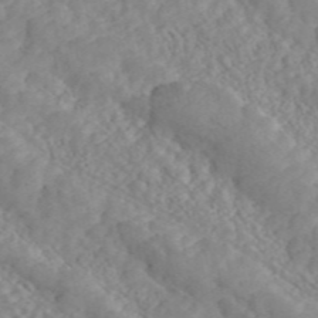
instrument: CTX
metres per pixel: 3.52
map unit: ANa
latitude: 46.5168
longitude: 49.7667
